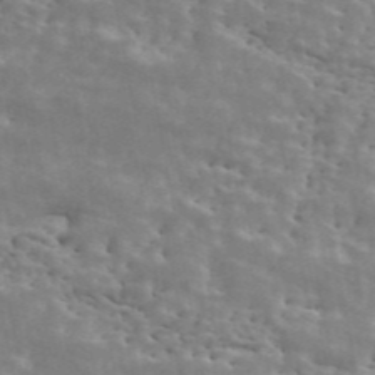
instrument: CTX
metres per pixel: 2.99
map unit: ANa
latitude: 45.8395
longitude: 38.1039
